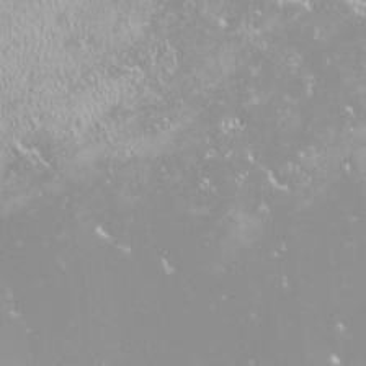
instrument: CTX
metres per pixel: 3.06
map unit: HNhu
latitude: -1.4644
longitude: 11.1431
